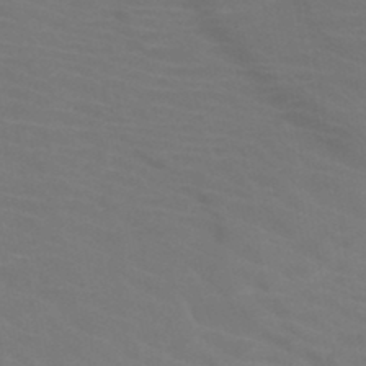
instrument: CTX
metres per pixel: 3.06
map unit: HNb
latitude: -46.9352
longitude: -43.8206
